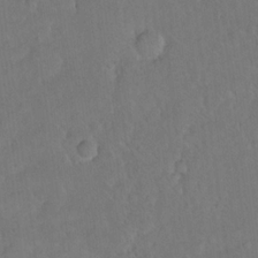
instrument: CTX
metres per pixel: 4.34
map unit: eHh
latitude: 18.0633
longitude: -64.6113
